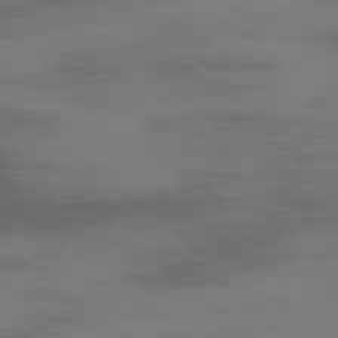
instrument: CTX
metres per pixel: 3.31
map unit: Ap
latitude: -78.2361
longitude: -79.8206
